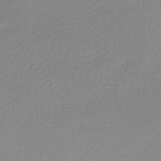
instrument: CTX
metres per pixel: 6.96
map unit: HNhu
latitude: -40.7841
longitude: 94.4629
